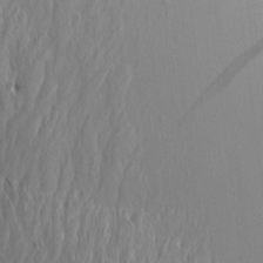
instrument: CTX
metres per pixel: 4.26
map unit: Aa
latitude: 14.1200
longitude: -142.8002
